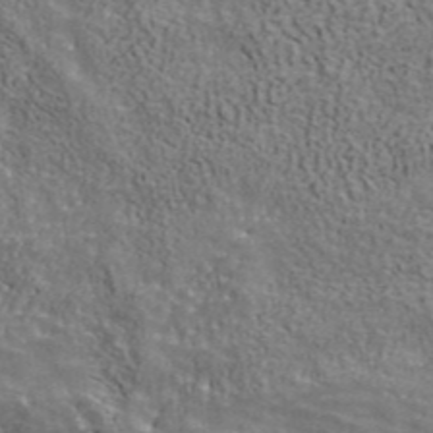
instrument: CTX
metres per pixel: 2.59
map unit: ANa
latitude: 42.0633
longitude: 29.6155
